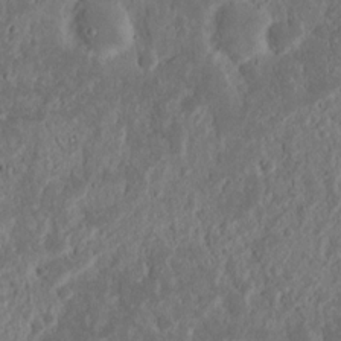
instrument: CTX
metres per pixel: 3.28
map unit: Nhu
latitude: 14.5168
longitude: -73.8206
